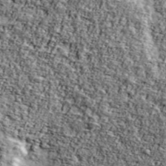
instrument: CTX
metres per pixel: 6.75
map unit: Ave
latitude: 42.7057
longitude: -111.0837
